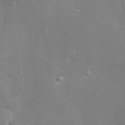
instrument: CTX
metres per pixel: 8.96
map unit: Hve
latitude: -10.5007
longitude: 175.1053
